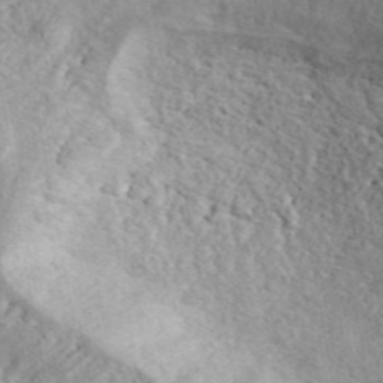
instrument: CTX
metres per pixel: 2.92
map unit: ANa
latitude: 45.9528
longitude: 50.6707
